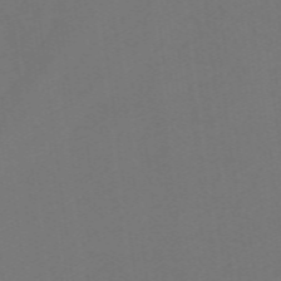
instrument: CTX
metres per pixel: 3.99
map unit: eHb
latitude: -49.8045
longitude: 83.8611
